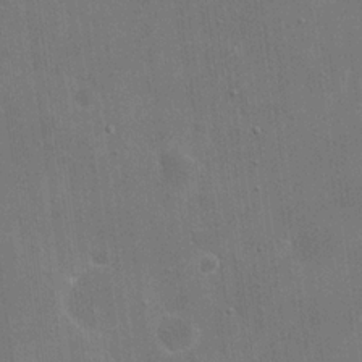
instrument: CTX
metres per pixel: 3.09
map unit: eHh
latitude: 20.5924
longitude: -66.6301
